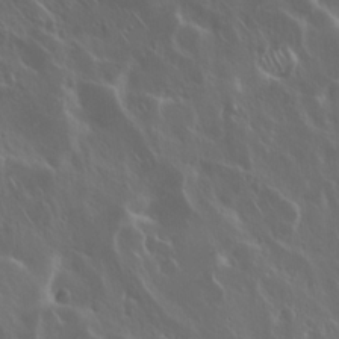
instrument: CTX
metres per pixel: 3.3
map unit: Hto
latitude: 18.0633
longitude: -57.1592
